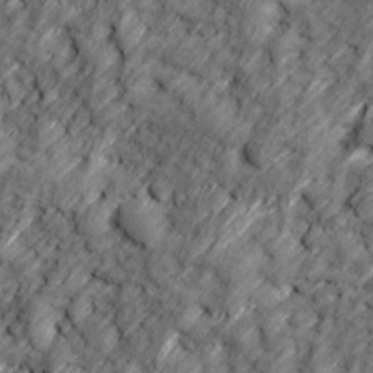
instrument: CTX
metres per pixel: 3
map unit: Ave
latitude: 17.1025
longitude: -135.4237
